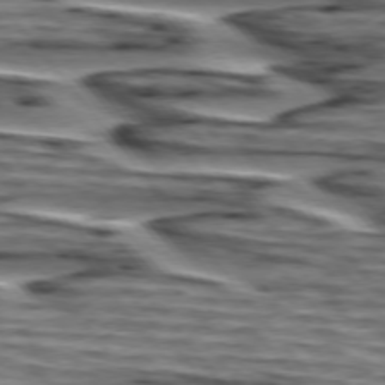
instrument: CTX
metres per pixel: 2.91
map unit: lApd
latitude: 75.1403
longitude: -72.8191
